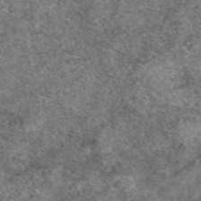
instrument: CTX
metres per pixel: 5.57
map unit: eAb
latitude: 49.8772
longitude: 110.0850
